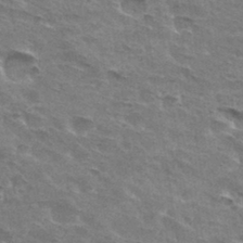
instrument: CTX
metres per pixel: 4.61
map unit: Hto
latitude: 32.6868
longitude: -45.1592
